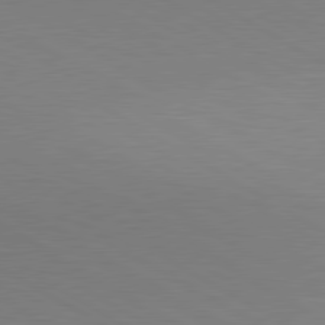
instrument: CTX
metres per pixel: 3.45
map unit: lApd
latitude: 80.2333
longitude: 130.2739
